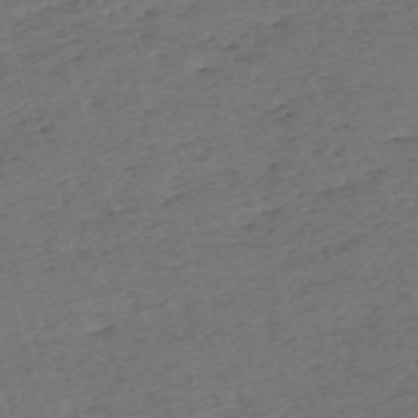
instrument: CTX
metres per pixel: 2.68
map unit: eHh
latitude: -62.7085
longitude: 53.9556
